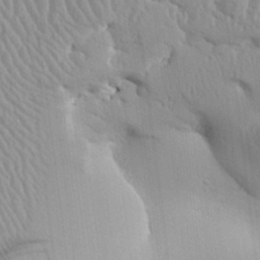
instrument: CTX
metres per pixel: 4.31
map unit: Aa
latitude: 31.2915
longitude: -140.8569
